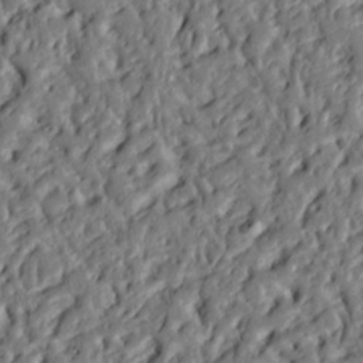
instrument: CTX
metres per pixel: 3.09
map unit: Ht
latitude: 9.1592
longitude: -78.1767
